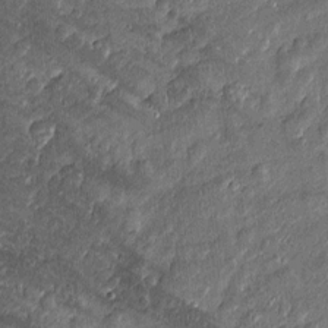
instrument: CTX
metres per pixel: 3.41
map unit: Htu
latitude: -7.9178
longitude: 176.8597
